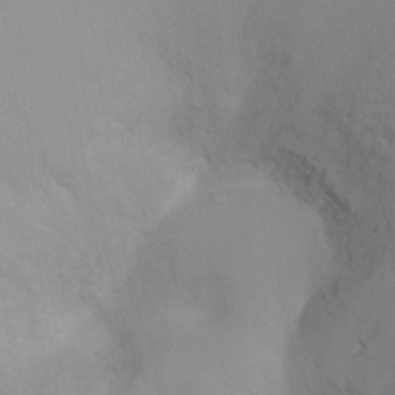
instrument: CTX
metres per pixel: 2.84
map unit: Ht
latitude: -4.6896
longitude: -28.8758
